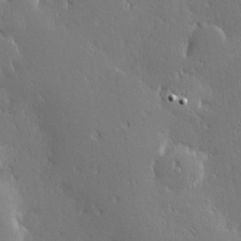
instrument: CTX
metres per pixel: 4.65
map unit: Hve
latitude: 27.8583
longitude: -93.1970
